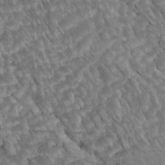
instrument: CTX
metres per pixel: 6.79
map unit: Htu
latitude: 2.4034
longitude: 143.3698
